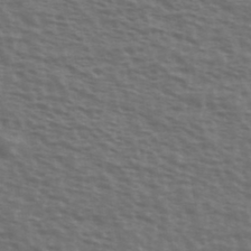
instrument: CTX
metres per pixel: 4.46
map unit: Ave
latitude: 38.9325
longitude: -111.5560
